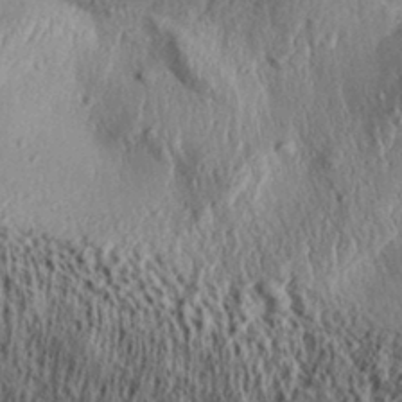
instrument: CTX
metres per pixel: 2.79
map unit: Aa
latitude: 32.0822
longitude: -134.3089
